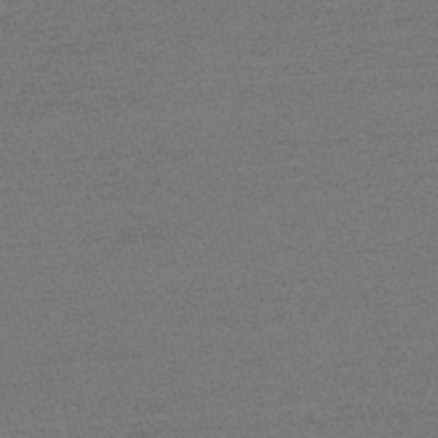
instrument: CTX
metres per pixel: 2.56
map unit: HNb
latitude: -53.0864
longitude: -43.1025
